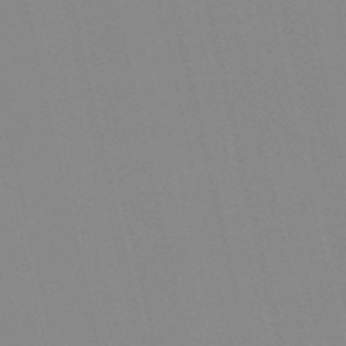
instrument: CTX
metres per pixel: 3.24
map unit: Nve
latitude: -57.4076
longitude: 60.8786
